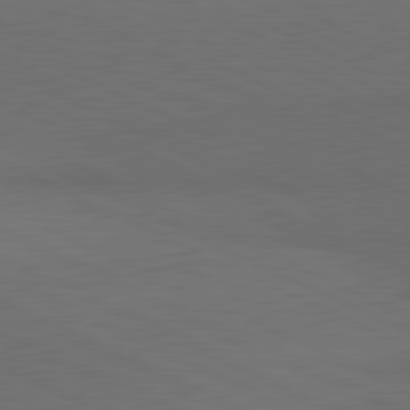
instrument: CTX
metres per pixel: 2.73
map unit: lApd
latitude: 81.4048
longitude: 148.7275
